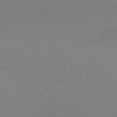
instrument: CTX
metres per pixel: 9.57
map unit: eHh
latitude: -62.1039
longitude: 51.4832
